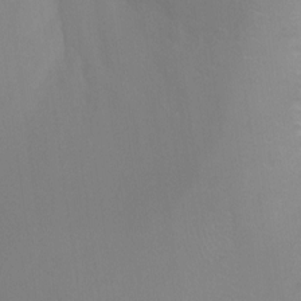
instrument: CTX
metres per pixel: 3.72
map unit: Nhu
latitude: 3.4426
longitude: -25.1025
